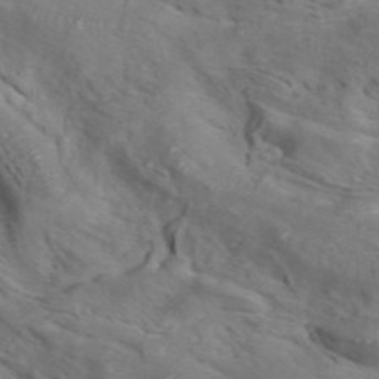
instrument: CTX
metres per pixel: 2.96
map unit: ANa
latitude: 42.1956
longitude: 14.6330
